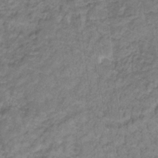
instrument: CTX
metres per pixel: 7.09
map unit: eHb
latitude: -32.7086
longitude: 67.3510
